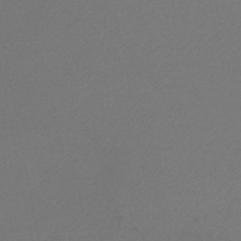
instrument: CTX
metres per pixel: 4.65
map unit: HNb
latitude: -47.5021
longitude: 57.5399
